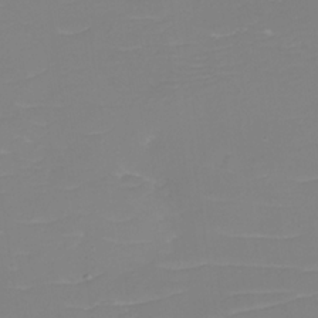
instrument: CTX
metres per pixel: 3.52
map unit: eHh
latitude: -3.5777
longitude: -75.9150
